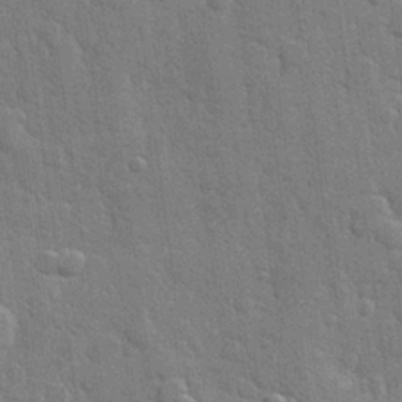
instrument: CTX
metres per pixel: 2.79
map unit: Hve
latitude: 25.7260
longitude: 149.5399
